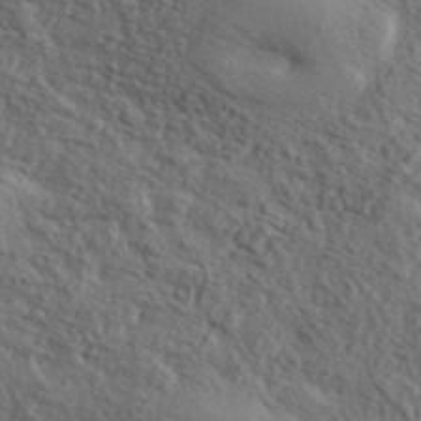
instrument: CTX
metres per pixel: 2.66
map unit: ANa
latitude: 44.3467
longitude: 44.9353
